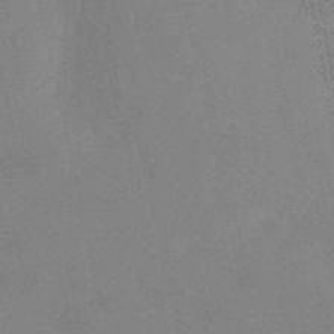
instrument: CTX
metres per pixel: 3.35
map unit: HNb
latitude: -52.5573
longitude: -49.5560
